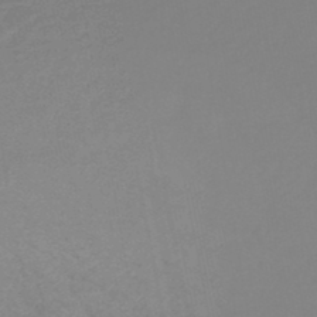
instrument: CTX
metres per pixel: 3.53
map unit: HNb
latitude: -47.1809
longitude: 56.2172
